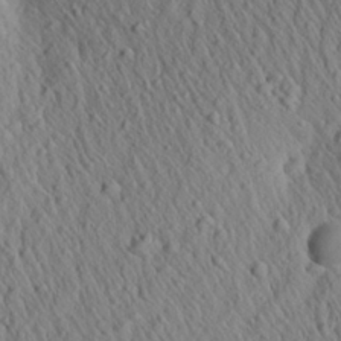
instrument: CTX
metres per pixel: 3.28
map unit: Aa
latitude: 26.8569
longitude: -141.0836
